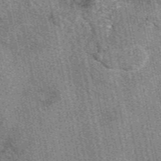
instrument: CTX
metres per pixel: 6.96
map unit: eAb
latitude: 50.0444
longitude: 114.9730
